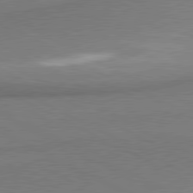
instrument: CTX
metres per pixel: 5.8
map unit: lApd
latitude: 80.4979
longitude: 166.8597
